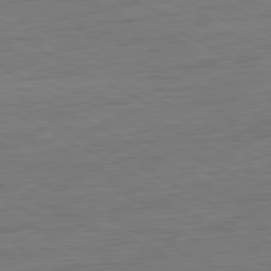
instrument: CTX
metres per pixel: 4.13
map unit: Ap
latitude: -81.6533
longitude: -78.1200
